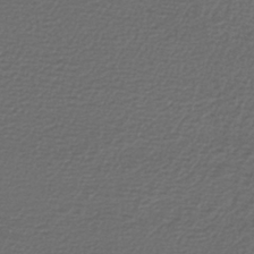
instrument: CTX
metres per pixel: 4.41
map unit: lHb
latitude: -40.6140
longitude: 73.7288
